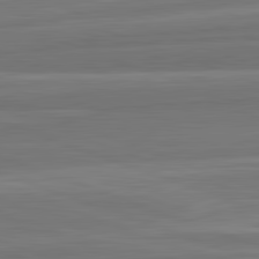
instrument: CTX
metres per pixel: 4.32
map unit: lApd
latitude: 82.7624
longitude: 170.0850
